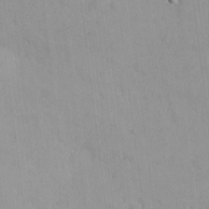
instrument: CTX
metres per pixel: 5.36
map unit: eHh
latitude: 4.0444
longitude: -72.6491
